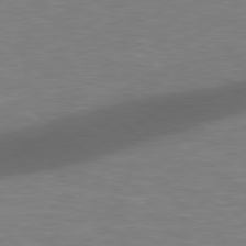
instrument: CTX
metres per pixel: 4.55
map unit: Hpe
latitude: 78.7624
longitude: -150.4223
